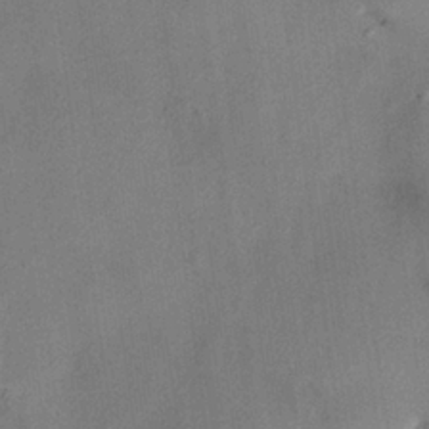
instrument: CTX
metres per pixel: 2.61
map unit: HNhu
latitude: 14.2145
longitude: 11.1809
